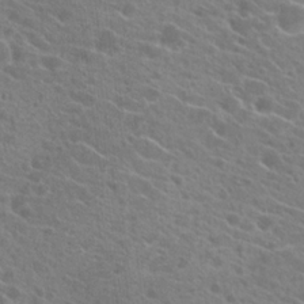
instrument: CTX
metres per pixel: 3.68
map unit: Hto
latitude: 22.5924
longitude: -39.4048
